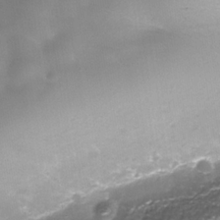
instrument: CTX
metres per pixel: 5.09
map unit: Nhe
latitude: -35.6155
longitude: -90.8002
